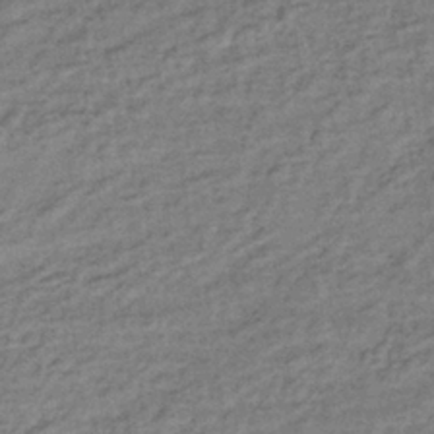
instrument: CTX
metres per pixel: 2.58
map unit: lHb
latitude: -35.7478
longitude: 66.0661
